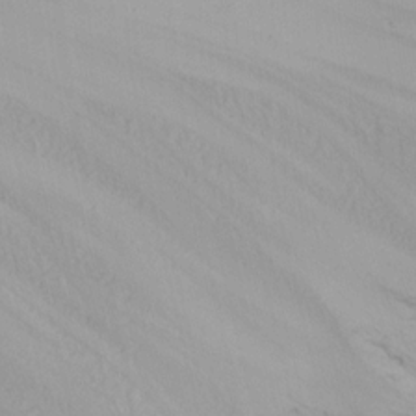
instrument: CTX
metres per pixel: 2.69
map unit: Nhu
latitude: -5.0108
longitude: -87.6127
